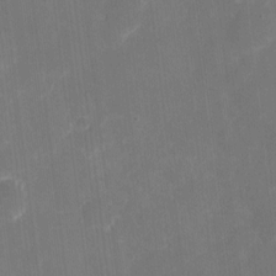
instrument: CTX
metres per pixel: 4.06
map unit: eHh
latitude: 5.2159
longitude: -66.1388
